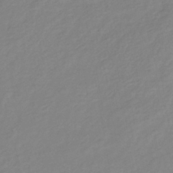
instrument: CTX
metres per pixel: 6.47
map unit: eHb
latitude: -41.0297
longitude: 81.0109
